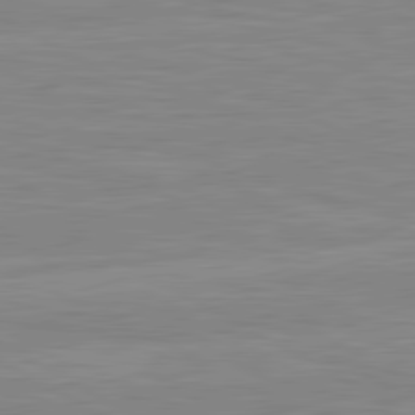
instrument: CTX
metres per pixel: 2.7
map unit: lApd
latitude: 80.7813
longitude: 171.6155
